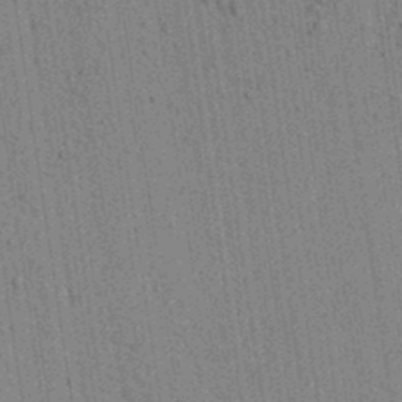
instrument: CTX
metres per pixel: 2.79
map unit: lAvf
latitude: 6.1389
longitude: 164.4629
